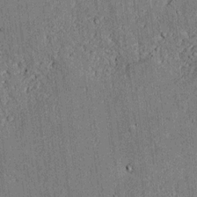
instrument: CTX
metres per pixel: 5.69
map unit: lAvf
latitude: 4.9325
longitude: 169.6910
